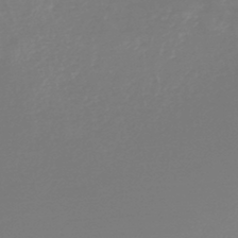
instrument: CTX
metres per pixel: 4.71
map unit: HNb
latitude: -45.0864
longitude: -42.4412
